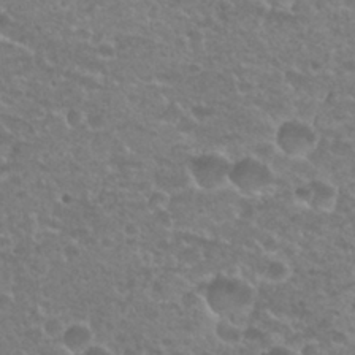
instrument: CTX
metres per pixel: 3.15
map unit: Nhu
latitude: 27.6505
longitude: -52.4223
